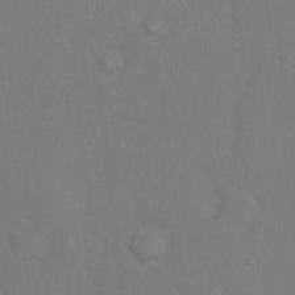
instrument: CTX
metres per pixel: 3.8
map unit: Hto
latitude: -5.8422
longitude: -35.5182
